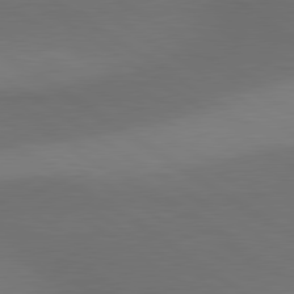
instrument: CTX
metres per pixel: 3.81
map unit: lApd
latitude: 80.7435
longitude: 161.3321
